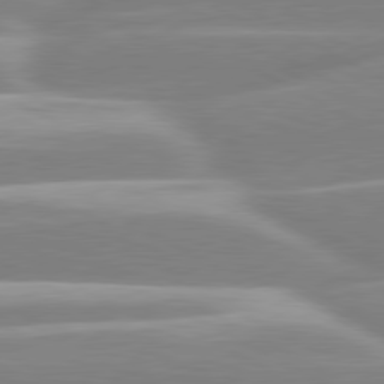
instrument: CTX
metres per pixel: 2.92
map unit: lApd
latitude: 80.4034
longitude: -129.8205
